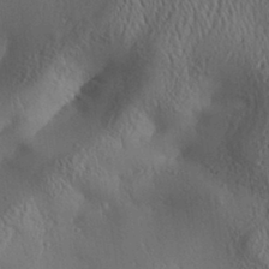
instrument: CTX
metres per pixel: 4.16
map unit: Aa
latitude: 31.5749
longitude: -142.6113
